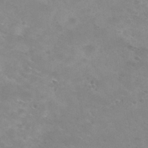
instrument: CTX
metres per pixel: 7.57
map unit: Hto
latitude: 31.3104
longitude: -47.8206
